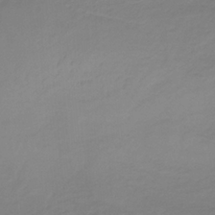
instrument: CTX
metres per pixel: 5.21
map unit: HNb
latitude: -32.8408
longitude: 60.9920
